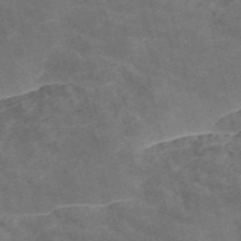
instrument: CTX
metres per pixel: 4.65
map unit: Nve
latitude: -57.1809
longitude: 51.2187
